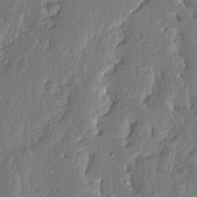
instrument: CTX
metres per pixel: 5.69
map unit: Ave
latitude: 13.3482
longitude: -135.7827
